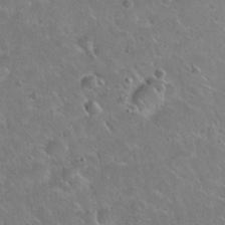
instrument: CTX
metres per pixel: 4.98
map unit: Hto
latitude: 19.9906
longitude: -49.8772
